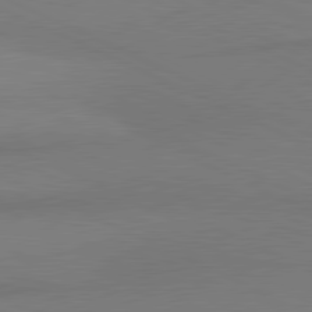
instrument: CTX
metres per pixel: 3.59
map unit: lApd
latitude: 81.0836
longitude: 163.8422
